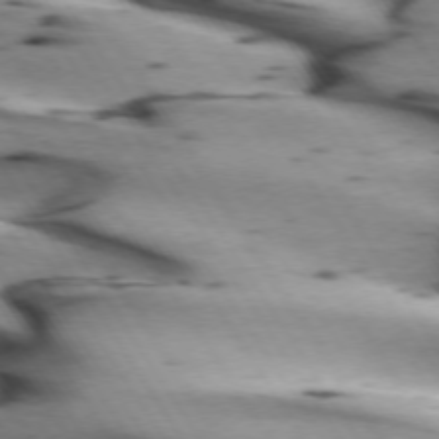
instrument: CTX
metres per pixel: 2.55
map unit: lApd
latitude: 73.0081
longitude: -53.2915
